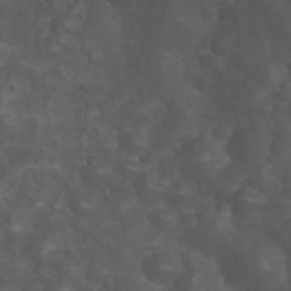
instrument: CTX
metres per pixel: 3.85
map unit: Nhu
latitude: 28.3656
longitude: -56.3278
